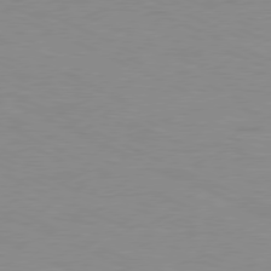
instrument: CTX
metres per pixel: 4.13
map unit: Ap
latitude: -78.8408
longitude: -72.3657
